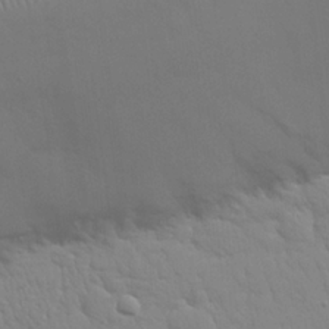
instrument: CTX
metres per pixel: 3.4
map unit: eHh
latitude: 25.2159
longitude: -65.5560
